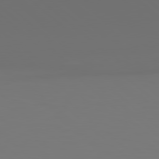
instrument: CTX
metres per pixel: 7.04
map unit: lApd
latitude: 78.9703
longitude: -167.9906
